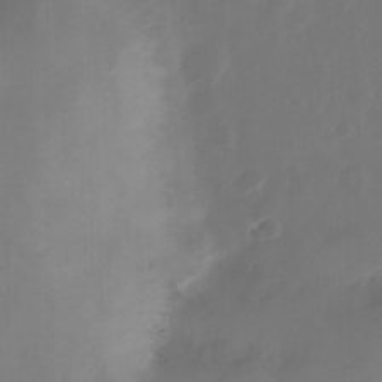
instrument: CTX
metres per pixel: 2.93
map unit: Nhu
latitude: 25.8016
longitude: -62.8380
